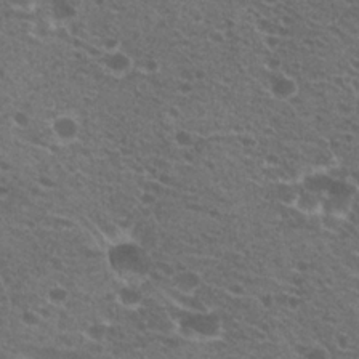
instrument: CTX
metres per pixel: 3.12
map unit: Hto
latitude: 20.7058
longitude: -34.2522
